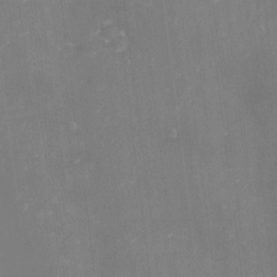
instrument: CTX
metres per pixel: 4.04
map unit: eHh
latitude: -1.2943
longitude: -79.4427
